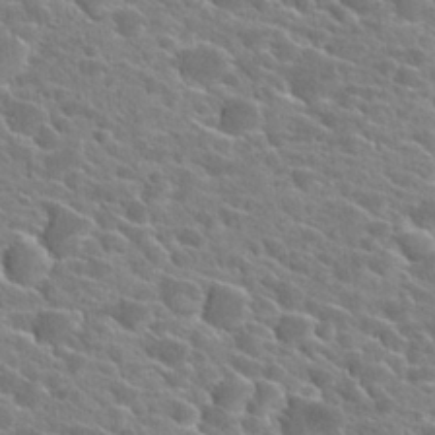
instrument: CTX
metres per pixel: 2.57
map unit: Hto
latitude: 25.7827
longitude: -42.5168
